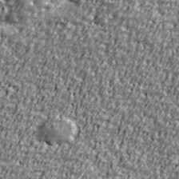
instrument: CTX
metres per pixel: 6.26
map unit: Ave
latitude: 41.0458
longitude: -111.9906
